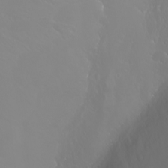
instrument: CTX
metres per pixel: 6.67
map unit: Nhu
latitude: -9.4454
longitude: -70.5923
